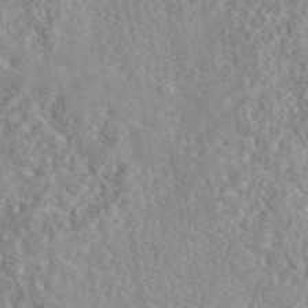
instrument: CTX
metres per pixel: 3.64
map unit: eAb
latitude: 44.4790
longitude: 117.0108
